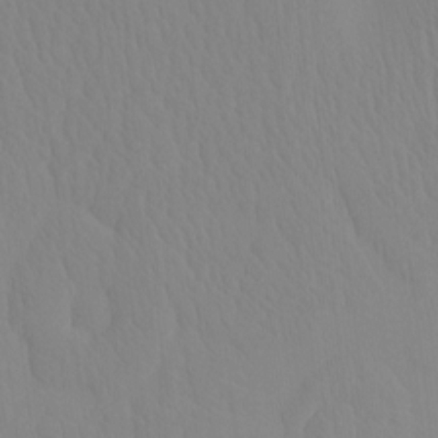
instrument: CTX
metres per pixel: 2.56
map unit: eHh
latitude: -4.3684
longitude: 14.8219
